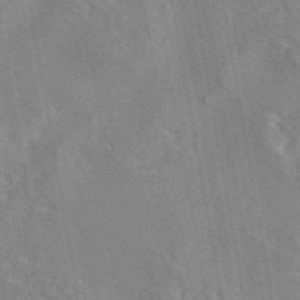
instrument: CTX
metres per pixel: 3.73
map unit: eAb
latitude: 45.5560
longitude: 109.0864
